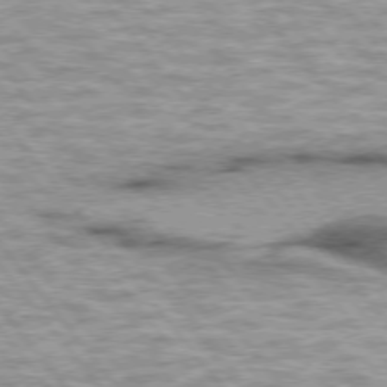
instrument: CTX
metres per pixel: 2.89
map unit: lApd
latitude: 75.1592
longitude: -49.0836
